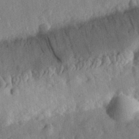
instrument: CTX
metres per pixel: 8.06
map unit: eHh
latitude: 30.8191
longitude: -75.5560
